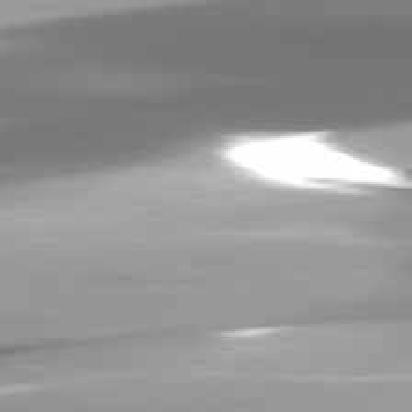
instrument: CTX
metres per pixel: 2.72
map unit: lApd
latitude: 81.4993
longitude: -143.9717
